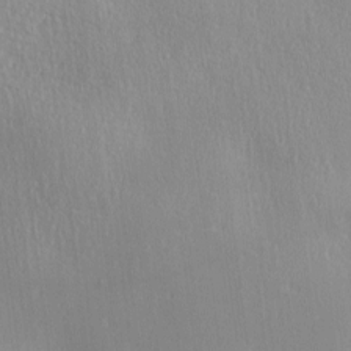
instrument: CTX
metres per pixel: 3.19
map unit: Ave
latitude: 0.9136
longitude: -113.7261
